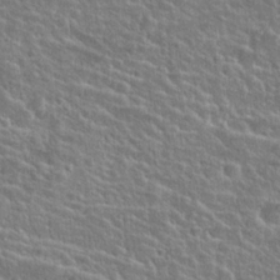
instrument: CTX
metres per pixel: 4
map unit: Hto
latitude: 25.0080
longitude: -50.5545
